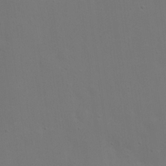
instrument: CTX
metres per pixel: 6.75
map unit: eHh
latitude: 23.7261
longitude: -69.7450
